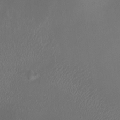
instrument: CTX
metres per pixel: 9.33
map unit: HNhu
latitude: 2.4790
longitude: -3.0269
